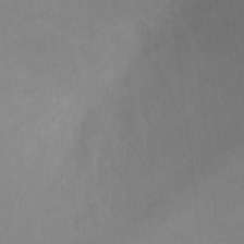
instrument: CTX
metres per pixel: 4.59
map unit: Ht
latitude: 2.4412
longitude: -25.7827
